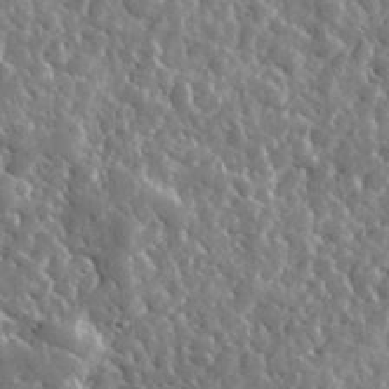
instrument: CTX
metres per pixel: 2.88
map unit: lHvf
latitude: 35.2914
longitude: -88.0255
